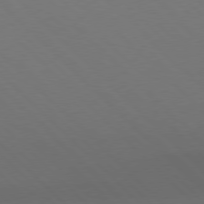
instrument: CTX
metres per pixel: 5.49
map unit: Hpe
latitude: 77.2159
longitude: -125.9906
